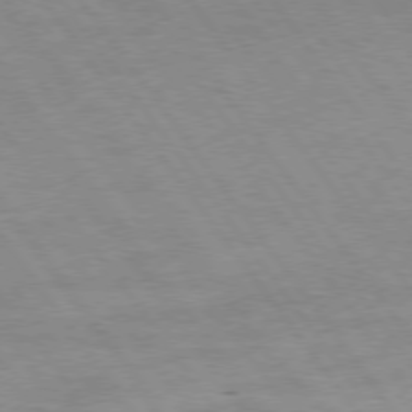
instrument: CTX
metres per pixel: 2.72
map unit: Hpe
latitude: 75.1970
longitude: -140.6301
